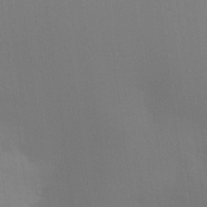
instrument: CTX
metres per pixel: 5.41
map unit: Aa
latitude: 24.8757
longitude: -145.4426
